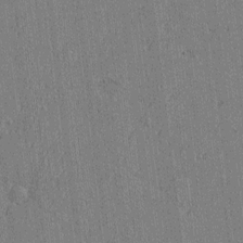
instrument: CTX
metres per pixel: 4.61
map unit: Htu
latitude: -6.5196
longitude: 176.4251
